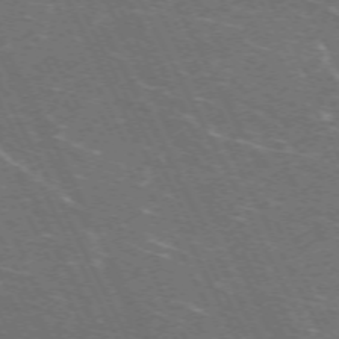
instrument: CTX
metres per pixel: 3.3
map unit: Hpe
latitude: -71.4643
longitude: 8.4062
